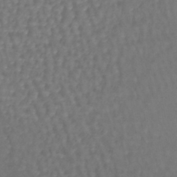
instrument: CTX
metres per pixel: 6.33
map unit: lHb
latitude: -43.5777
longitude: 73.1053
